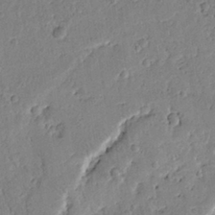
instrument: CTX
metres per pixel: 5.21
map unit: Htu
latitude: 0.4979
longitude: 173.2943
